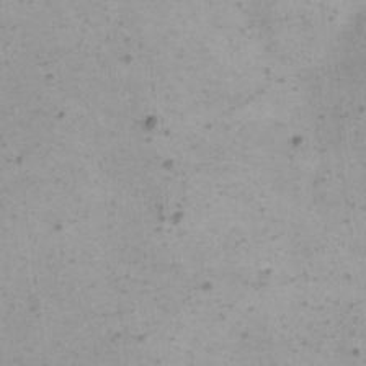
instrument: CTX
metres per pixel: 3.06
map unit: eHh
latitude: 16.1767
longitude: -67.9150
